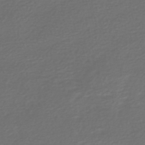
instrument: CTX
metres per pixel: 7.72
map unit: HNb
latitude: -47.6910
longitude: 55.7289
